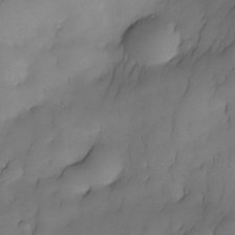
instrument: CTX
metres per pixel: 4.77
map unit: Nhe
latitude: -30.3873
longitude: -139.5749
